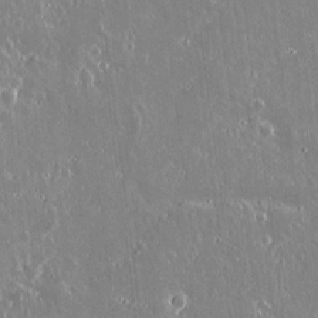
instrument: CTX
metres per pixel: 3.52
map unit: lAvf
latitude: 14.9136
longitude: -129.0458
